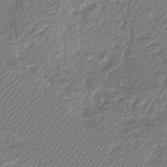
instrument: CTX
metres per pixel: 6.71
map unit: lHb
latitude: -42.2172
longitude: 61.5966
